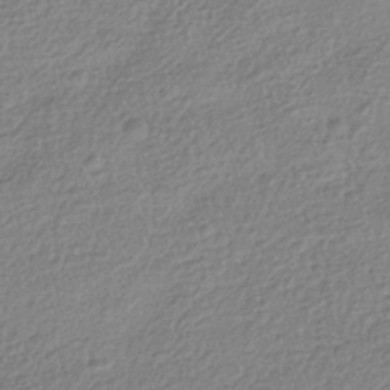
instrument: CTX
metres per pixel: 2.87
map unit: HNhu
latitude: -41.8422
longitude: 99.6155
